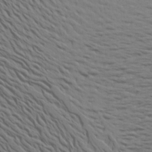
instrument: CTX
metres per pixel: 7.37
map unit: Aa
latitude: 18.7813
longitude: -143.7450
